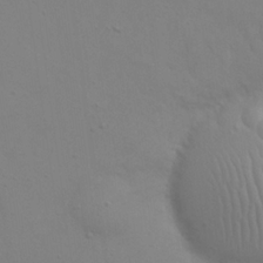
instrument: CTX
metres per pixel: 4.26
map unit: eHh
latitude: 23.3104
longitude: -65.7261
